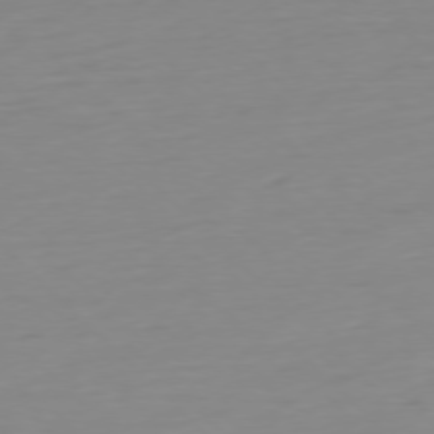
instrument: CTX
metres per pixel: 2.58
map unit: Ap
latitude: -77.3510
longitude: -78.4790
